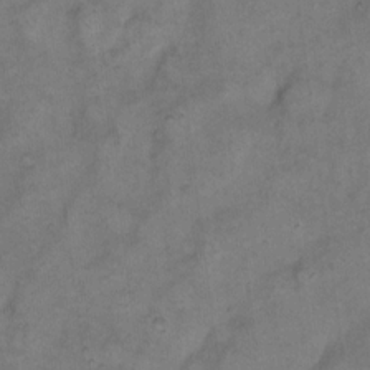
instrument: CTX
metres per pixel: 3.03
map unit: eHh
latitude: 13.7072
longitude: -65.3104
